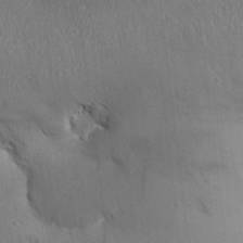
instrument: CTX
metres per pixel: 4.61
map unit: Aa
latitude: 30.7436
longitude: -140.7813
